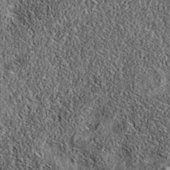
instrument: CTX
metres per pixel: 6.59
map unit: eAb
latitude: 36.8380
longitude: 108.6707
